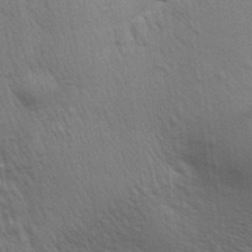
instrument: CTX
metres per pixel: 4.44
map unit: Aa
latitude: 27.9339
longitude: -140.2333
